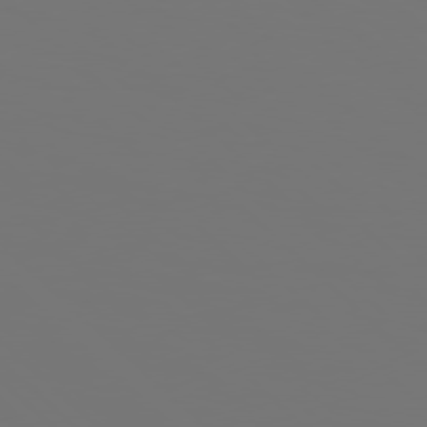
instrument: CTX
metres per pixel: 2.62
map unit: Hpe
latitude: 77.0458
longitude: -134.9324
